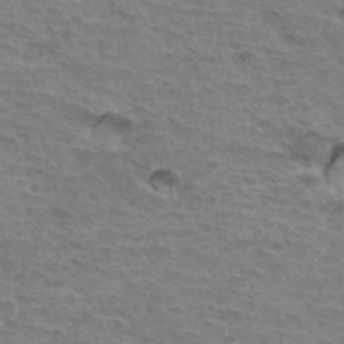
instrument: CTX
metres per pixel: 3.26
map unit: Hto
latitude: 33.8394
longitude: -45.4426
